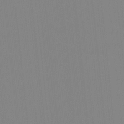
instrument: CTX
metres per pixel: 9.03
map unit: Ave
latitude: 3.6505
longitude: -112.9514
